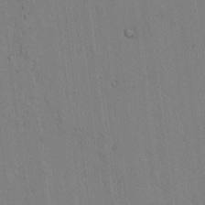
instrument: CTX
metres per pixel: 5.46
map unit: lAvf
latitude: 7.8205
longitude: 168.7463
